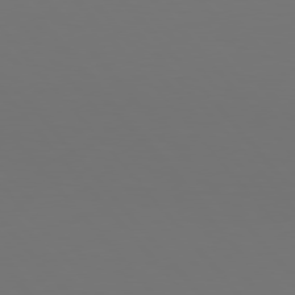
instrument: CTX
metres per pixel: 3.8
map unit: Hpe
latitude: 77.1403
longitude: -165.8016
